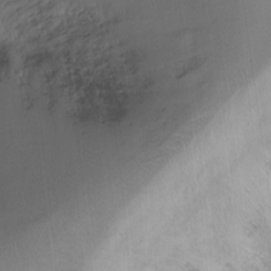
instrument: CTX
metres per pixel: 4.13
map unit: Ht
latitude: -14.6330
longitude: -41.9528
